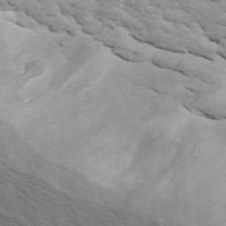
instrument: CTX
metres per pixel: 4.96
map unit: ANa
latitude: 42.8947
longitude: 47.1620
